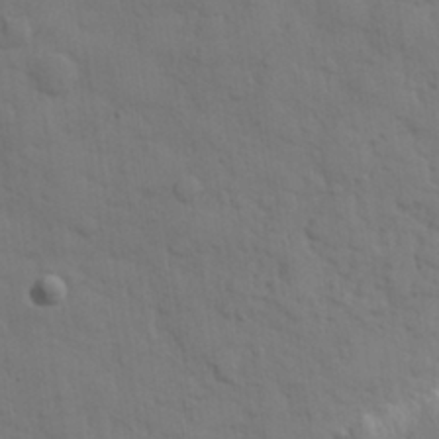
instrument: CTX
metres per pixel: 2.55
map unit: eHh
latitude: 30.1956
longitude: -69.6694
